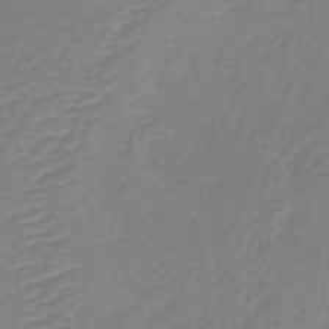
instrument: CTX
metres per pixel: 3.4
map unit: lHb
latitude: -44.9920
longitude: 78.7463
